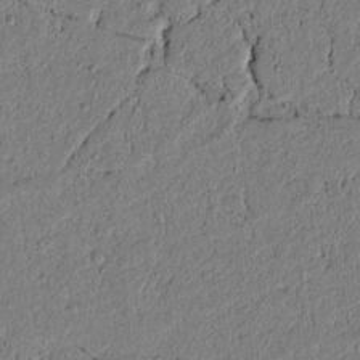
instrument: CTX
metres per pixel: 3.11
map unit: lAvf
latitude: 4.6113
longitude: 164.8030
